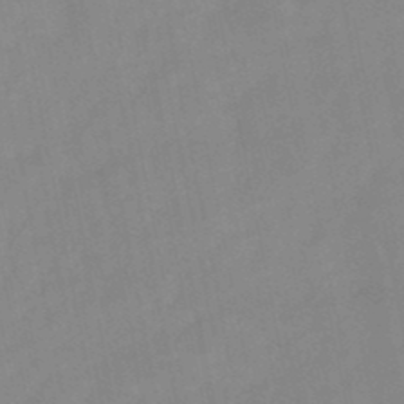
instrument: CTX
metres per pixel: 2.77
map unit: lHb
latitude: -48.2551
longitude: 75.7667
